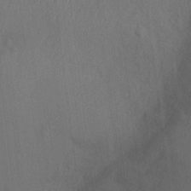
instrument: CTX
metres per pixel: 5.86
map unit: Ht
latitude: -8.8597
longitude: -22.0444
